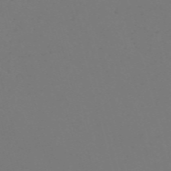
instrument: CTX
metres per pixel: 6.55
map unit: Nve
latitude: -58.5762
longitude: 60.2739
